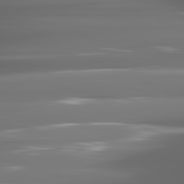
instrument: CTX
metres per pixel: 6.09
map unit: lApd
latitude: 81.7827
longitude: -136.2334
